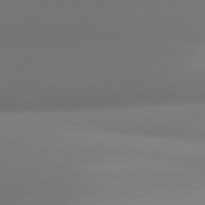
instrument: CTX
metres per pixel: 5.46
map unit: lApd
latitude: 81.0080
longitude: 131.7100
